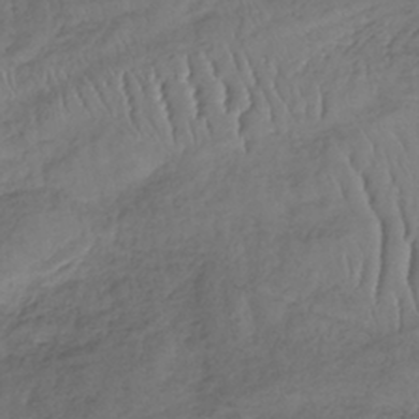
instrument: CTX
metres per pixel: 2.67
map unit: lHb
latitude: -37.4454
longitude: 68.1794
